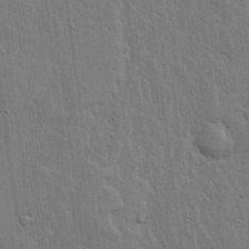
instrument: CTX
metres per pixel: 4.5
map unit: lHvf
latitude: 17.6883
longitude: -116.4601
